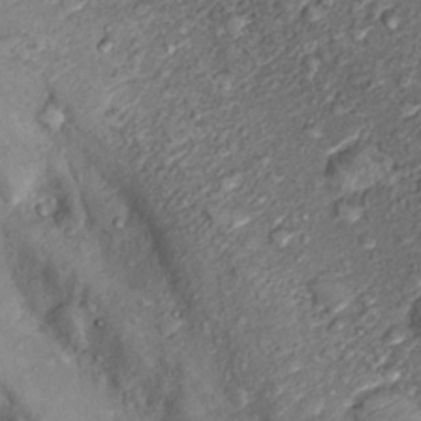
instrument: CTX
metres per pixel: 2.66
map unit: Hto
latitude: 14.0633
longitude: -29.8583
